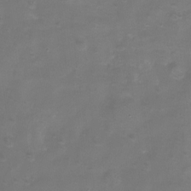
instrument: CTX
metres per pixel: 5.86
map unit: Nhu
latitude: -15.7667
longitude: -52.0255
